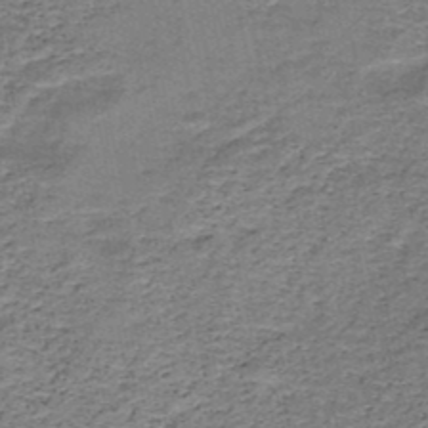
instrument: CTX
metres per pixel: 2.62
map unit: HNb
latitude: -49.0298
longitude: -39.8394
